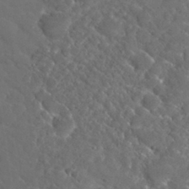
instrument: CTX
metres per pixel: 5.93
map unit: Nhu
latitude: 29.5371
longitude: -52.0444
